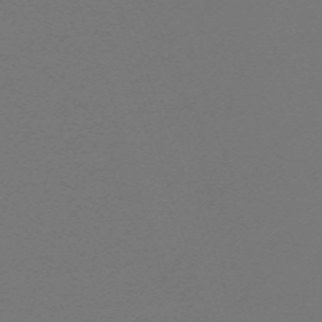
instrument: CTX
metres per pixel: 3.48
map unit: eHh
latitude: -63.4832
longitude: 52.9352
